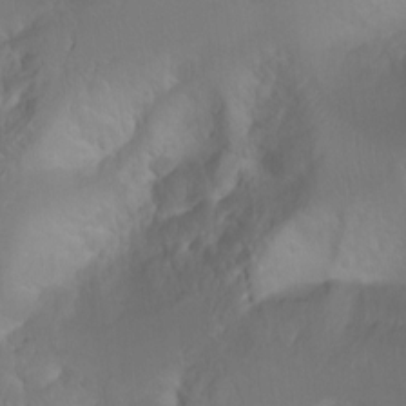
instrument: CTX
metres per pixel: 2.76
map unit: Ht
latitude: 2.1955
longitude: -24.4790
